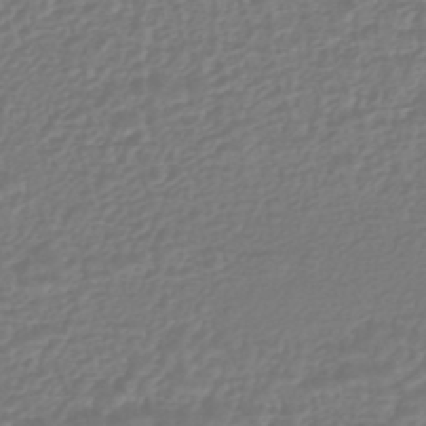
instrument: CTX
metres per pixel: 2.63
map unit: HNhu
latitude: -45.9178
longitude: 98.7841
